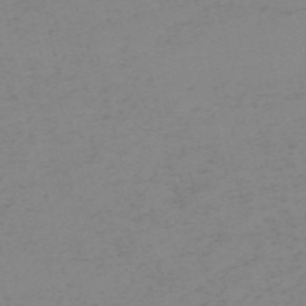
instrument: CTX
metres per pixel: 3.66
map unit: HNb
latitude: -56.4440
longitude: -43.5560
